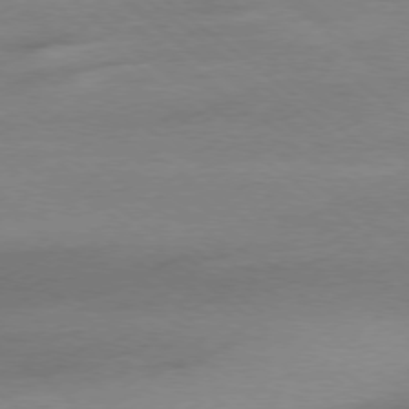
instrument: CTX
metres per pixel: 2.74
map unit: Ap
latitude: -78.4629
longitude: -55.8772
